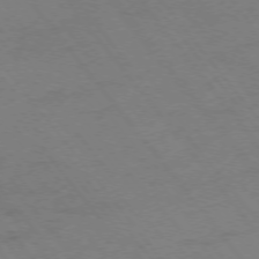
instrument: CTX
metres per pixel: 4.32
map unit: Ap
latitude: -75.7100
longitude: -71.1403
